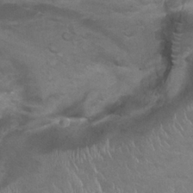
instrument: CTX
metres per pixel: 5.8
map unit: Nhu
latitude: 24.3278
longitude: -53.3293
